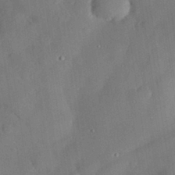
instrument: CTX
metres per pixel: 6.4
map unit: eHh
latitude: 29.8772
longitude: -82.2711
